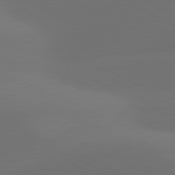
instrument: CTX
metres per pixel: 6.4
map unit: lApd
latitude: 81.2348
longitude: 128.2929
